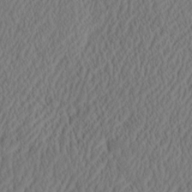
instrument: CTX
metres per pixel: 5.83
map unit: eHh
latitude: -3.1242
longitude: 16.8786
